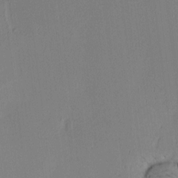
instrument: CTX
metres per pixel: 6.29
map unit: HNhu
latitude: 10.3656
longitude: 16.4062
